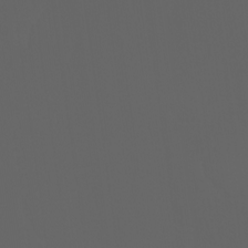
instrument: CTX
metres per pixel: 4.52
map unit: Ht
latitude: -3.5399
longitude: -60.5545
